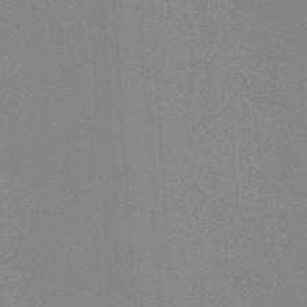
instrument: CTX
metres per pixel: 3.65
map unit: lHb
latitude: -48.1039
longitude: 64.3684
